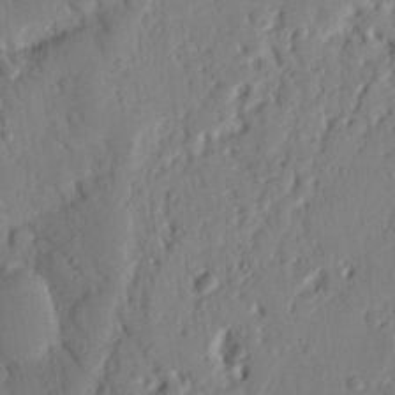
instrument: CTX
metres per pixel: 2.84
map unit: Nhu
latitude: 18.8758
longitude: -78.4790
